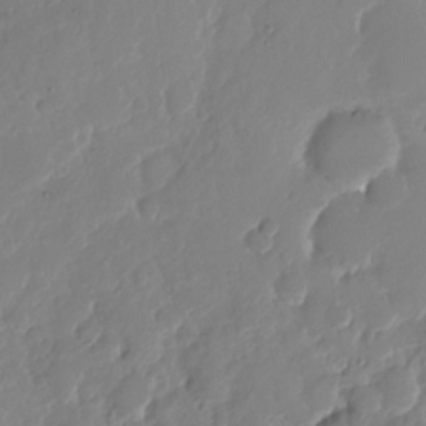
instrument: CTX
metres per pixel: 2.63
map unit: Nhu
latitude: -22.9542
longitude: -73.2726
